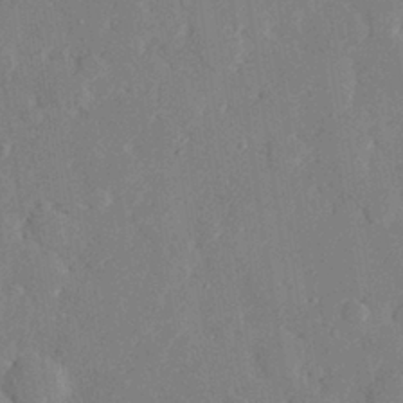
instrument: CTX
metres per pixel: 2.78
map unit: eHh
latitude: 29.0647
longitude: -80.9514
